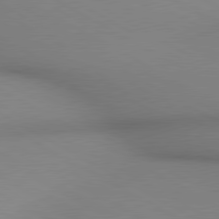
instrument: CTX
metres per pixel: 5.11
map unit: lApd
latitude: 80.3845
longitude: 135.5021
